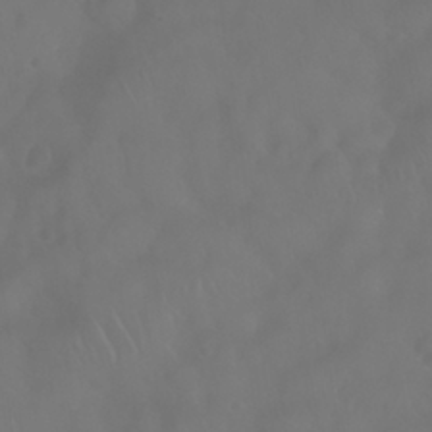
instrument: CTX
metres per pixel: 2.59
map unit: Nhu
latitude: 28.1389
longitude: -65.3104
